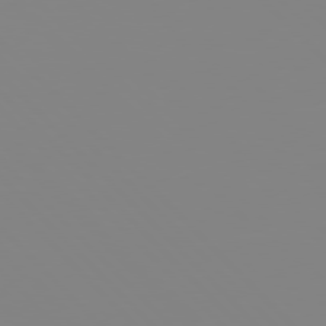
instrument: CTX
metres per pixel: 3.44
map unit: Hpe
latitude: 77.4615
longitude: -161.5938
